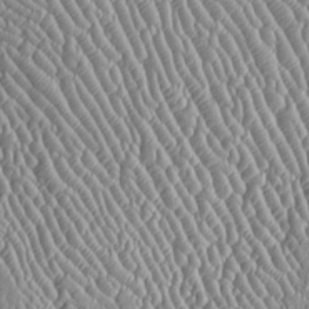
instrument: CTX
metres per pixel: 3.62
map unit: Htu
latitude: -6.1794
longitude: 157.0864
